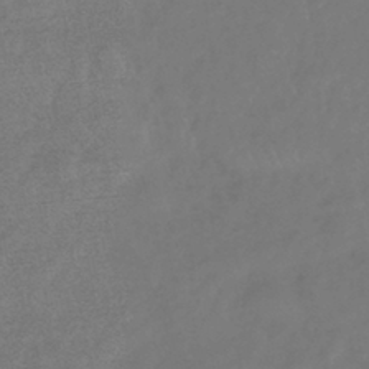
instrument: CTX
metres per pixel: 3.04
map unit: lHb
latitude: -43.7099
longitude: 81.2187
